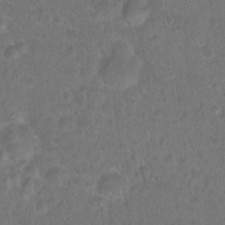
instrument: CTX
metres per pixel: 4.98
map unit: Hto
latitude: 17.8205
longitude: -40.7246
